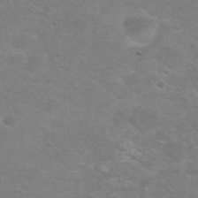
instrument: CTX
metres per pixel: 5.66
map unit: Nhu
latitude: 29.3481
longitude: -48.0633
